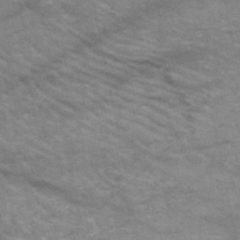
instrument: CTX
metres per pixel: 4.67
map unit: HNb
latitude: -52.2550
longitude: -43.1970
